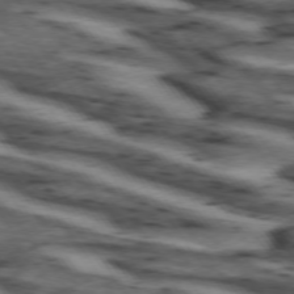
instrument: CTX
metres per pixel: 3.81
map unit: lApd
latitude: 74.0444
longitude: -72.0633
